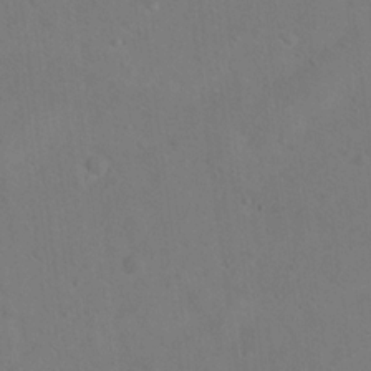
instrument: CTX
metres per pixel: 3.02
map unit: Nhu
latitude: 14.2145
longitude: -36.5735
